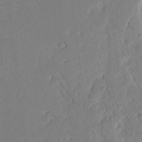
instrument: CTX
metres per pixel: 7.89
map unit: lAvf
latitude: 9.1781
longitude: 168.1605
